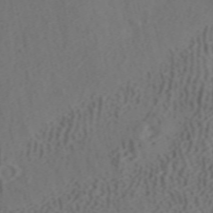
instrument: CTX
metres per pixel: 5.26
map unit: ANa
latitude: 41.7638
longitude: 33.5588
